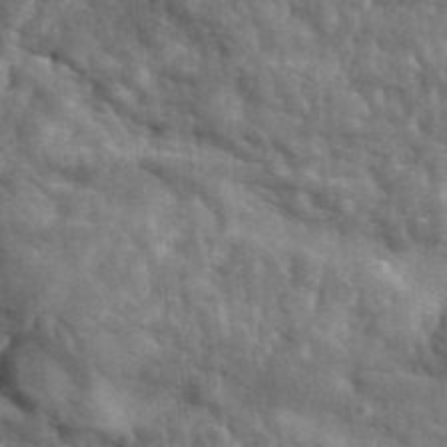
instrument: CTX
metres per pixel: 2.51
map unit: eHh
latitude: 33.7450
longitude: -77.9150
